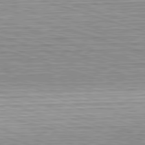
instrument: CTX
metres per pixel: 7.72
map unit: Hpe
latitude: -82.7463
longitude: 9.8989
